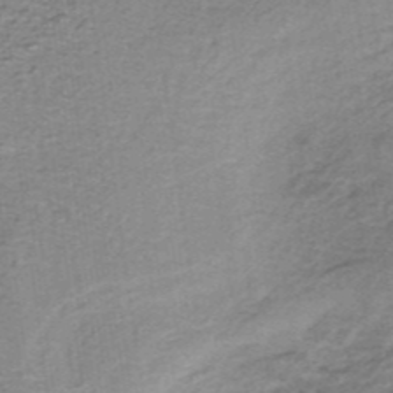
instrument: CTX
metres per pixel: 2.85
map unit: lHb
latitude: -36.7274
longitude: 60.7841
